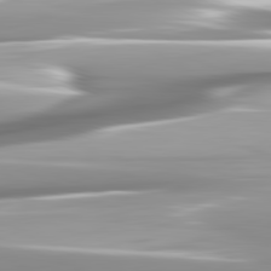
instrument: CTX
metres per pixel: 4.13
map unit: lApd
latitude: 82.3089
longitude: -142.1767
